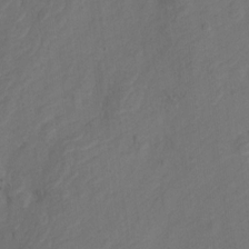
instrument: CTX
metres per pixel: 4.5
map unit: Hto
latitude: 5.0080
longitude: -32.8380
